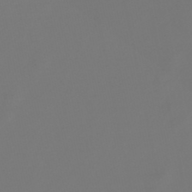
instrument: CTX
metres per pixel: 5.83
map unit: lHb
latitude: -47.5966
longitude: 72.6329
